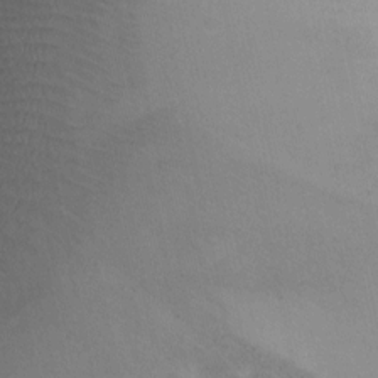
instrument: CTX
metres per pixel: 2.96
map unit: Ht
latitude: -2.4251
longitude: -29.5938
